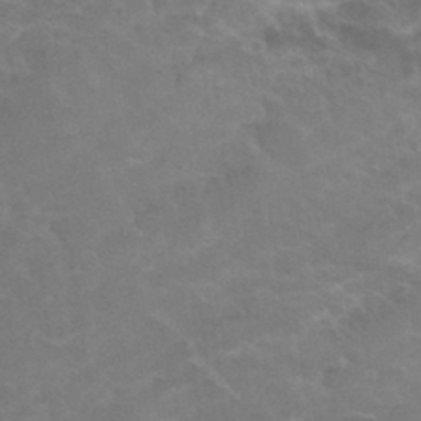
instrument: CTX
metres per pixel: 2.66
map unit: Hto
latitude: 33.0836
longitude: -45.6316
